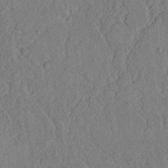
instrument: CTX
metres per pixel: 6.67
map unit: lAvf
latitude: 6.4979
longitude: 158.8974
